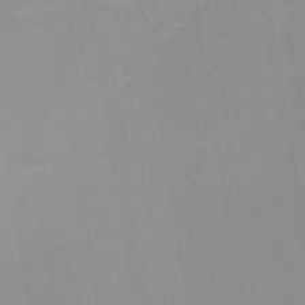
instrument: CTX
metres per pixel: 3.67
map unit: HNb
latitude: -46.1983
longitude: -41.2348
